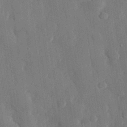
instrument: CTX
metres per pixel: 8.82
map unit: eHh
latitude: 28.4034
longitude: -80.2522
